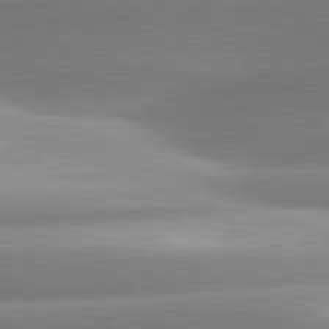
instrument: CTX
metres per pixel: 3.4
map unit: lApd
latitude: 80.7813
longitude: -158.3089
